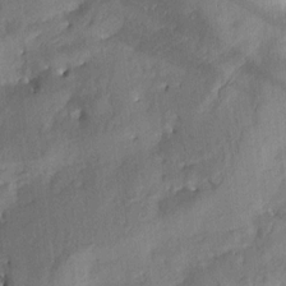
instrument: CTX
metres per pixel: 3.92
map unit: Aa
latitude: 8.4223
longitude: -142.8191
